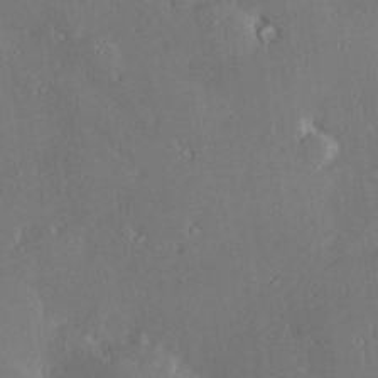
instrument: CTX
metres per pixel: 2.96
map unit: Hve
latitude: 27.5560
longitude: -93.4804
